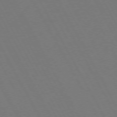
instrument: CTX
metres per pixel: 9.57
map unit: Hpe
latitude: 72.2334
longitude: -127.1781
